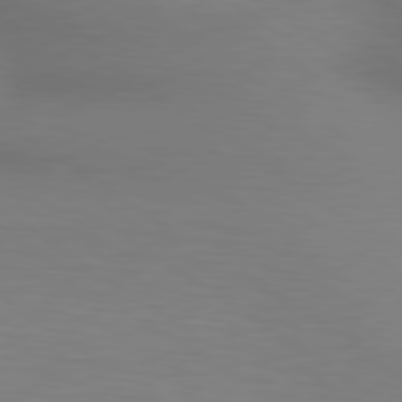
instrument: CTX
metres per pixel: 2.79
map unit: lApd
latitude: 80.2145
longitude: 121.5588
